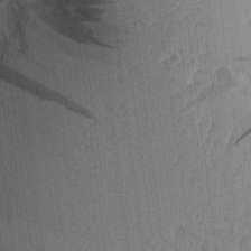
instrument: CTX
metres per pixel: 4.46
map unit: Aa
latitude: 17.0081
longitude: -148.2145
